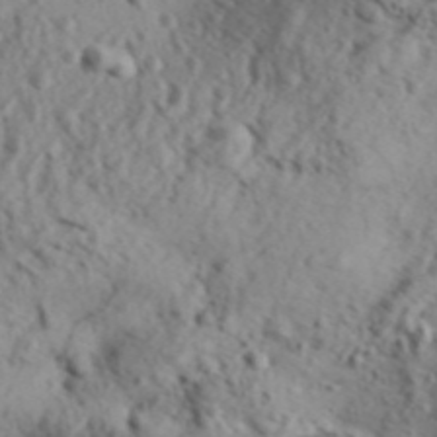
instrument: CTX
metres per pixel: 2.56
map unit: Aa
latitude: 31.6883
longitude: -136.4790
